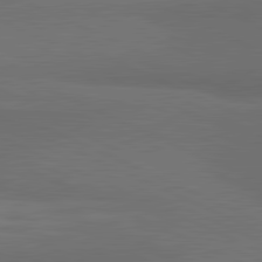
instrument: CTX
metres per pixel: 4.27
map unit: lApd
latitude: 81.9339
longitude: 157.4076
